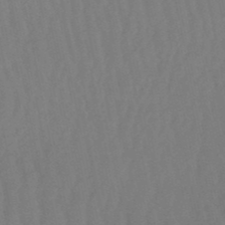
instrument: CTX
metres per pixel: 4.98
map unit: eHb
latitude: -50.7085
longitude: 77.1998
